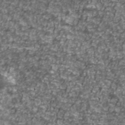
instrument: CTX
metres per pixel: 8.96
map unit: Ave
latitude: 41.4993
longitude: -114.0444
